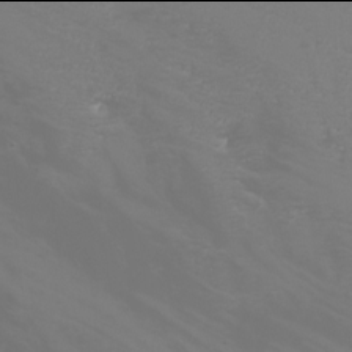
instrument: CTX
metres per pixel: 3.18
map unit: Htu
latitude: -6.0094
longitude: -72.5924
